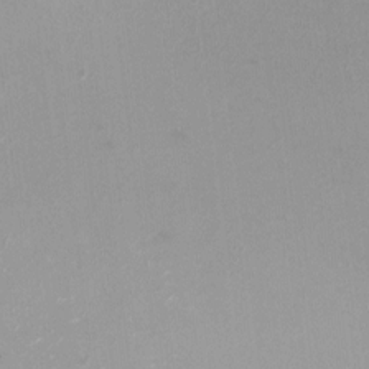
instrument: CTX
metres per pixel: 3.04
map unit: HNhu
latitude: -0.1039
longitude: -4.3845
